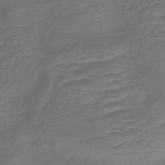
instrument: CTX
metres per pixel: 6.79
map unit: lHb
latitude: -42.8030
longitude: 81.1809
